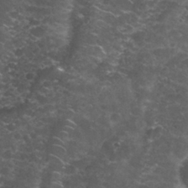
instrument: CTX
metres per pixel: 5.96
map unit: Nhu
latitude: 28.2522
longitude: -60.6679
